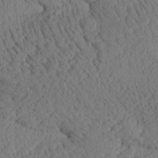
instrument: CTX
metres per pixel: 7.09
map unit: Aa
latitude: 24.5545
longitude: -134.6679
